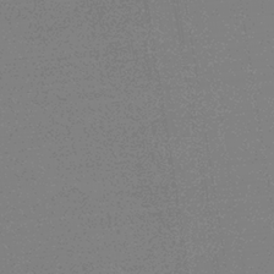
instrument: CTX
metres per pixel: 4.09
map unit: HNb
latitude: -34.8597
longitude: 53.0864
